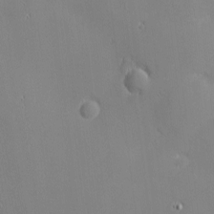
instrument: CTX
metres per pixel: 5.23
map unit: eHh
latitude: -2.7085
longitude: -81.0080
